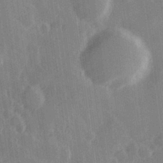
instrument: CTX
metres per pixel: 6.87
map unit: Hve
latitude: 28.0444
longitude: 147.4832
